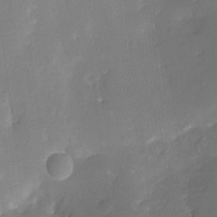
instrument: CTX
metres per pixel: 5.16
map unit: Ht
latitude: -7.7099
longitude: -21.3104
